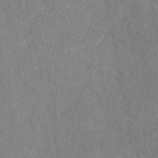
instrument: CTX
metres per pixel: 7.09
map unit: eAb
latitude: 41.0458
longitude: 108.8786
